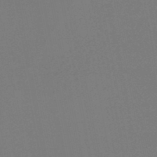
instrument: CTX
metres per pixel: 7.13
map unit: lHb
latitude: -46.6140
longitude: 68.8030
